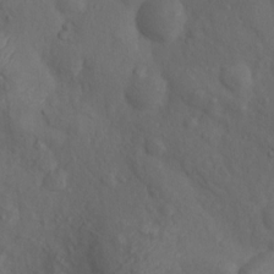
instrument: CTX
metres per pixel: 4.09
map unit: Nhu
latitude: 10.5546
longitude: -26.4790
